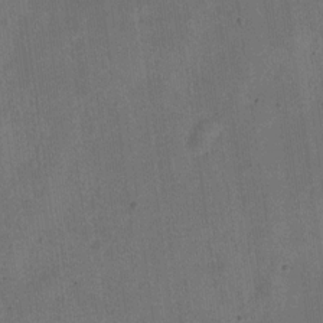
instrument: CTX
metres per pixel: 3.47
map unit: Nve
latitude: -25.5210
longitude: 106.7275
